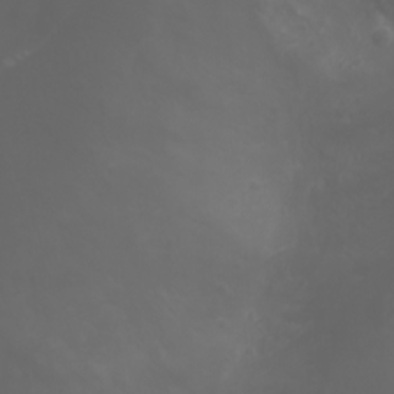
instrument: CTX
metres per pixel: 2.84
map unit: Nhu
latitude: -1.5966
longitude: -75.0458
